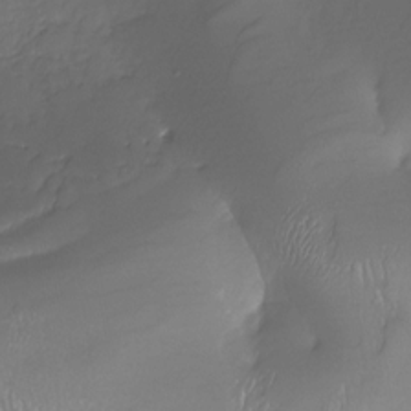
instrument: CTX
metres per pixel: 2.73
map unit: Nhu
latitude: -28.8786
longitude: -63.7261
